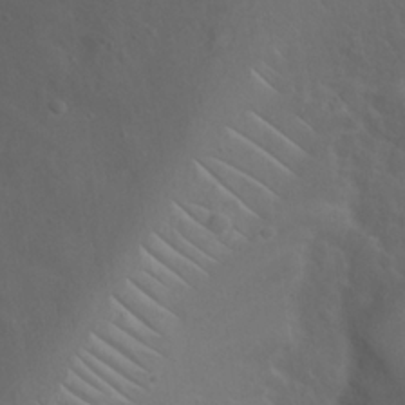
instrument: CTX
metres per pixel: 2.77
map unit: Nhu
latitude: 22.8380
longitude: -66.4223
